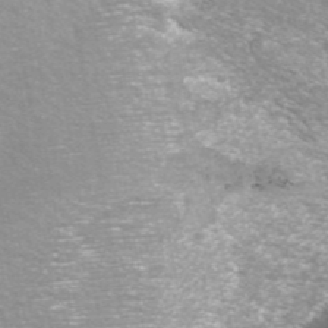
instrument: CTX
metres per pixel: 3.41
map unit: ANa
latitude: 42.5357
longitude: 25.1053
